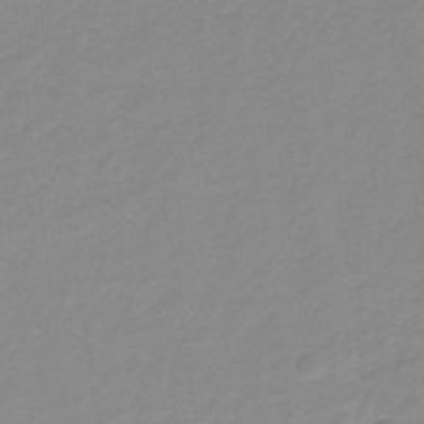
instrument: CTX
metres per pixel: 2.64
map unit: lHb
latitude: -31.8989
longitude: 64.3118
